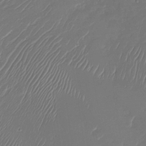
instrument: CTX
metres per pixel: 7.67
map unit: Nhu
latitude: -28.1417
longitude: -66.5545
